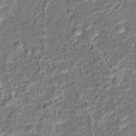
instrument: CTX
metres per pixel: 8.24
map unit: Hto
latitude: 15.1215
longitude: -39.3859
